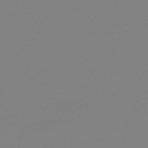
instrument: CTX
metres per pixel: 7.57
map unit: lHb
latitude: -49.1431
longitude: 79.8611
